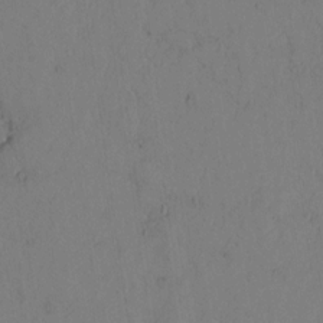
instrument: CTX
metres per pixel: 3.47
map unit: lAvf
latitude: 4.6490
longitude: 159.5777
